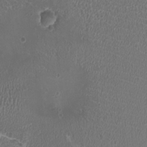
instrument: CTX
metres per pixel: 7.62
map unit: HNhu
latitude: -3.0675
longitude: -0.9891
